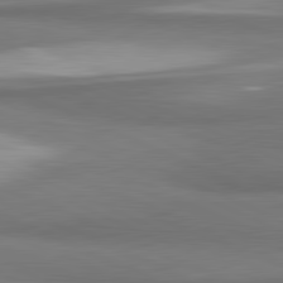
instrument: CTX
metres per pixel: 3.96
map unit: lApd
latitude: 81.6505
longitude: 174.7841
